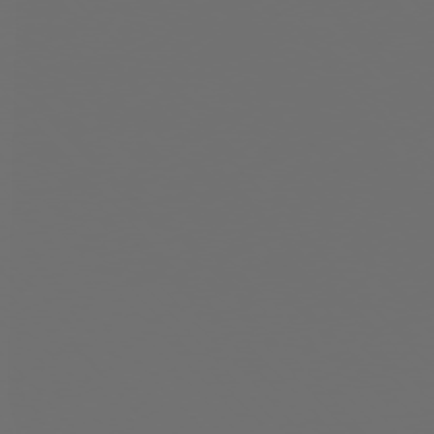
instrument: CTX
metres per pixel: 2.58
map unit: Ap
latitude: -76.0661
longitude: -62.9325
